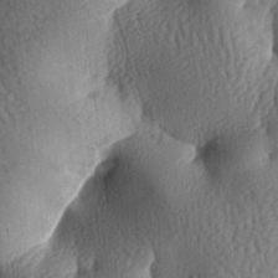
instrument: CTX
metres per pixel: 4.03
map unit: lAa
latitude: -7.2376
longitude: -126.8947
